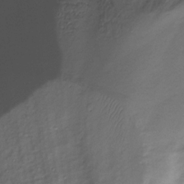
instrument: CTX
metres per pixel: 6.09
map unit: Hve
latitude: -30.0283
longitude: 93.1242
